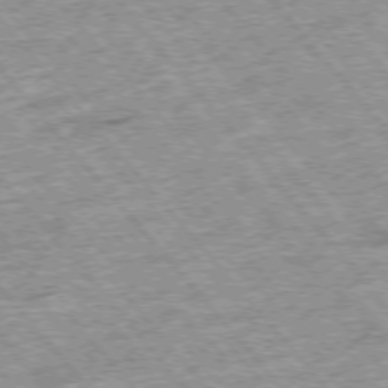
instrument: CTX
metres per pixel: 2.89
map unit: Hpe
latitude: -76.1984
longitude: -21.3860
